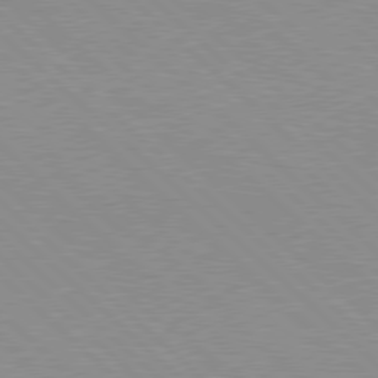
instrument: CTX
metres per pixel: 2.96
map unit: Hpe
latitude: 77.9339
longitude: -153.3860
